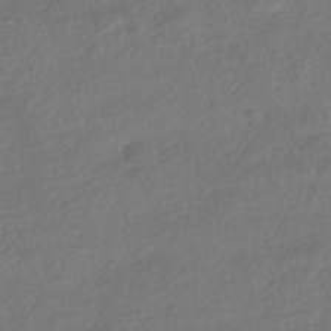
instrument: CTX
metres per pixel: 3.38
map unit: HNhu
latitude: -41.3132
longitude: 97.7100
